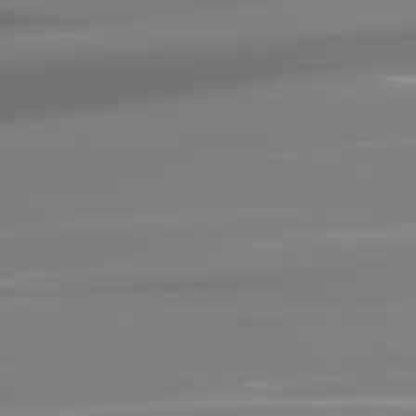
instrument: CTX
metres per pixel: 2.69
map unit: lApd
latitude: 81.2915
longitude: -138.8569
